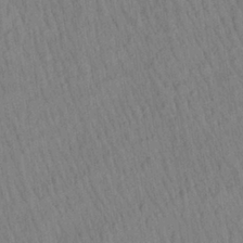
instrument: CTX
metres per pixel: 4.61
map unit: Aa
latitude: 27.5749
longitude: -141.3292
